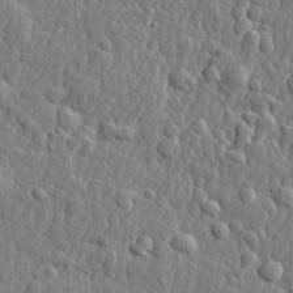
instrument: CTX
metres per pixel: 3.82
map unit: lHvf
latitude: 22.5168
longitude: 143.4643
